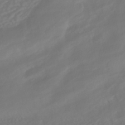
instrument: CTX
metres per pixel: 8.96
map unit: HNhu
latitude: -42.1794
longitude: 104.9541
